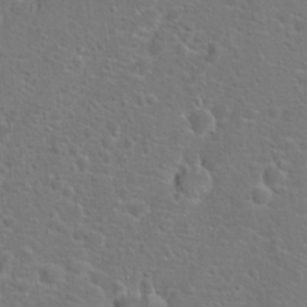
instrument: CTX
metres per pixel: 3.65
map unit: Hto
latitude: 17.8961
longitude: -42.1200
